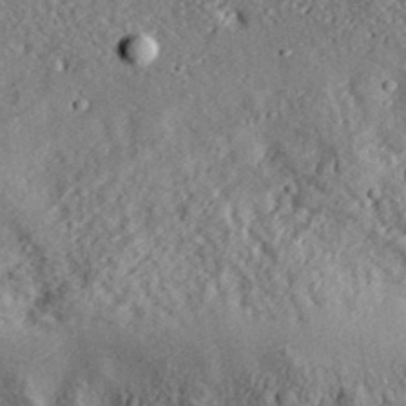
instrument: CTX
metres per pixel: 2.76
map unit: lHvf
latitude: 33.5371
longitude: -83.3670
